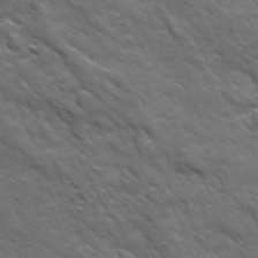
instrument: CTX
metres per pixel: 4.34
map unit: Ave
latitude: 18.9513
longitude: -133.9906
